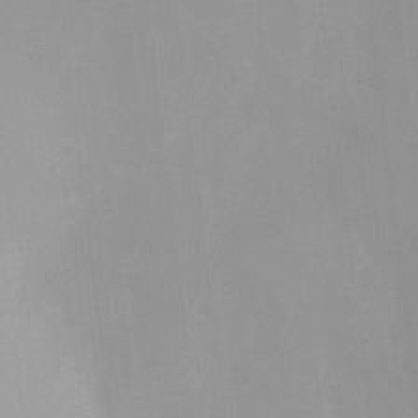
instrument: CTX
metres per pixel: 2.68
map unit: Ht
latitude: 3.0647
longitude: -23.1592
